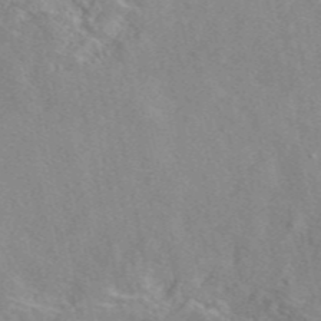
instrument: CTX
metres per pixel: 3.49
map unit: eAb
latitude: 47.0837
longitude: 114.1039
